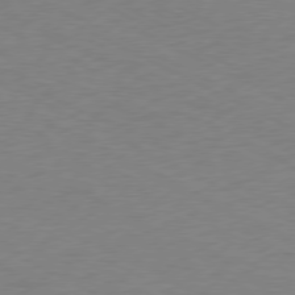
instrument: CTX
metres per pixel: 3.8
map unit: Ap
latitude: -77.4643
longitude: -73.7261
